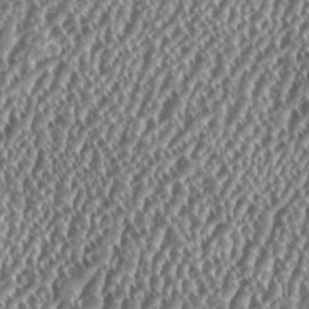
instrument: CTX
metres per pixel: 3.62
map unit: HNhu
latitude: 0.2900
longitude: 0.1606
